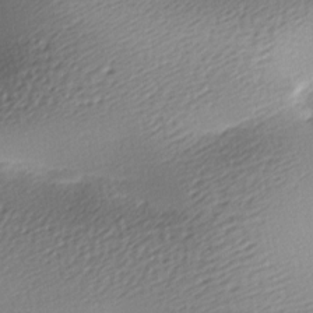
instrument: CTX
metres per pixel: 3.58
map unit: lAa
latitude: -9.1809
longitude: -127.2159
